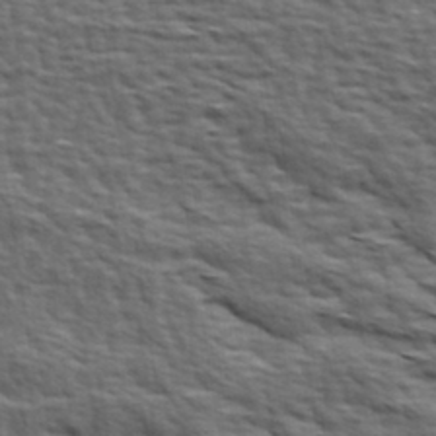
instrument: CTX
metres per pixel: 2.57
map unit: Hve
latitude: 31.8584
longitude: 149.4266
